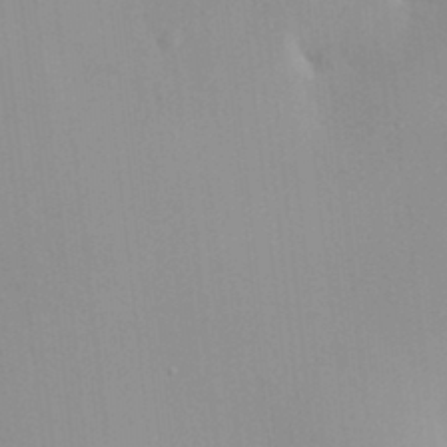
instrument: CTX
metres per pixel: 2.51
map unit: HNhu
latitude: 7.3293
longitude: -1.7827
